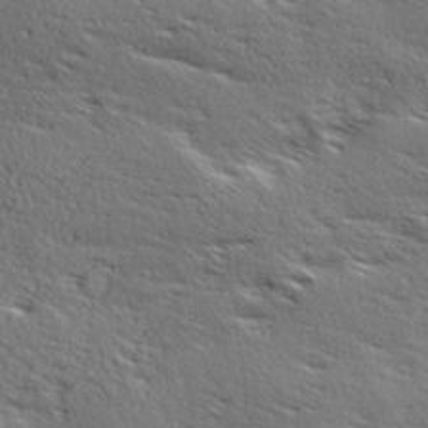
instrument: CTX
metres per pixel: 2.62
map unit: Ave
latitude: 17.4804
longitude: -138.1389
